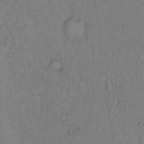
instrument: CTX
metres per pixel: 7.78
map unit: Hto
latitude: 8.7813
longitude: -58.4601
